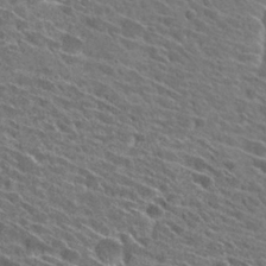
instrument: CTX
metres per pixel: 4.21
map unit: Hto
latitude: 27.4615
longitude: -42.8569
